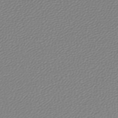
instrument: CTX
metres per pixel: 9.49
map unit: lHb
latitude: -46.2739
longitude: 70.4629
